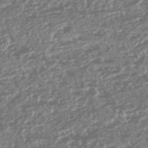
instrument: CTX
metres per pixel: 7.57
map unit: HNhu
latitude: -47.7666
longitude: 31.4076
